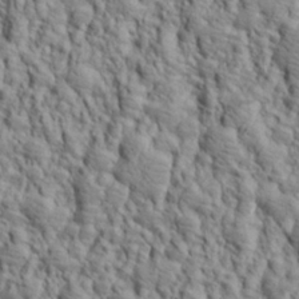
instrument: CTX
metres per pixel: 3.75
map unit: Aa
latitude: 23.4237
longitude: -143.9150
